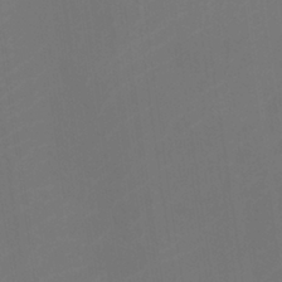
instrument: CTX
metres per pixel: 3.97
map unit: Htu
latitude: -11.0864
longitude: -71.8016
